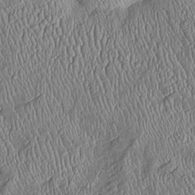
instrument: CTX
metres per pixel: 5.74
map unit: Htu
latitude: -6.1417
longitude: 155.4832
